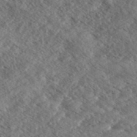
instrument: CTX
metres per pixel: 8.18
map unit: eHh
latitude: 36.1011
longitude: -139.7827
